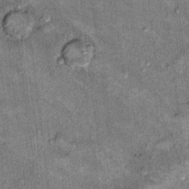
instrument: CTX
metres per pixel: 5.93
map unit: Hto
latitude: 10.4223
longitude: -36.3467
